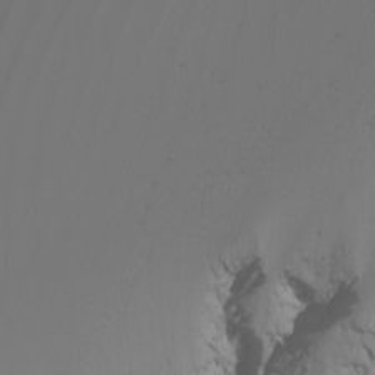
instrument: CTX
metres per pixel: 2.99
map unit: Nhu
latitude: -6.2739
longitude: -93.2348
